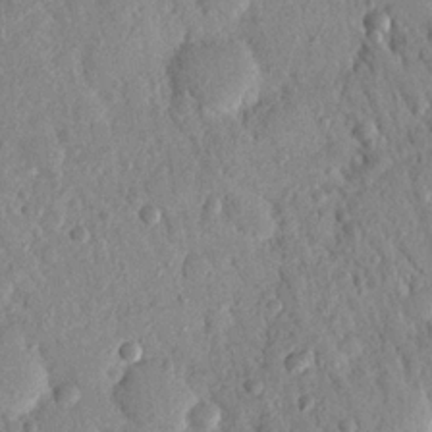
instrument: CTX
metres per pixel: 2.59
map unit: Nhu
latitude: 21.1403
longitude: -77.8016
